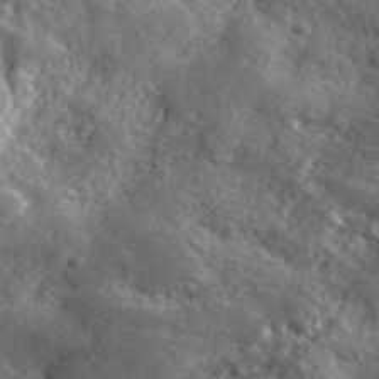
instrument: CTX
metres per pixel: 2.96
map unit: ANa
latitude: 40.1766
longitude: -89.4616
